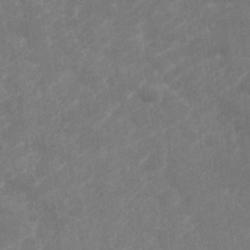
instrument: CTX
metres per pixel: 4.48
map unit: Nhe
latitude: -36.0283
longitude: -177.6694
